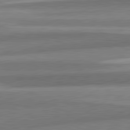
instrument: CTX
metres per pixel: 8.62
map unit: lApd
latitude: 82.2522
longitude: 179.1242
